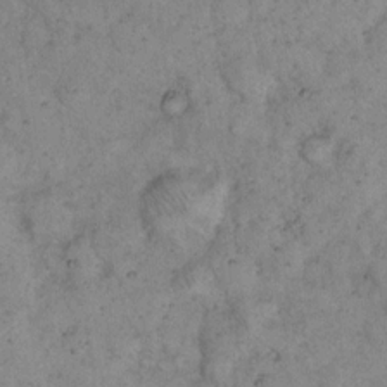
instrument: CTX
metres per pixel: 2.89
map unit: eHh
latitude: 15.9717
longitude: -63.7639
